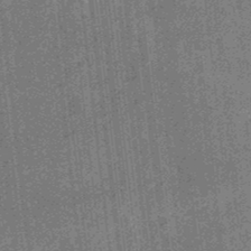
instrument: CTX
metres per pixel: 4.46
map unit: eHb
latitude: -35.3888
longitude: 78.9541
